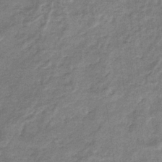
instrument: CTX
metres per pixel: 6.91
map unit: eHb
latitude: -36.3495
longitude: 77.1431
